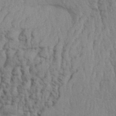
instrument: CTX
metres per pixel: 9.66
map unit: Aa
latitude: 32.4034
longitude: -135.6694
